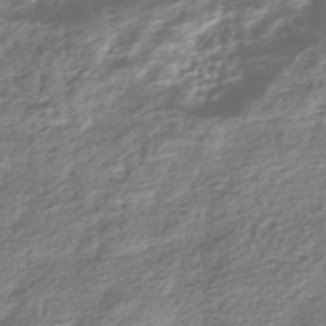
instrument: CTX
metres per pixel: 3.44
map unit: HNhu
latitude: -42.7841
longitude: 99.4832
